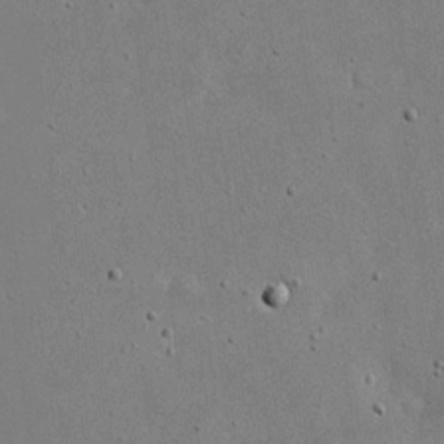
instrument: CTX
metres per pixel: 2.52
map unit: eHh
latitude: 20.5357
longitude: -71.9528
